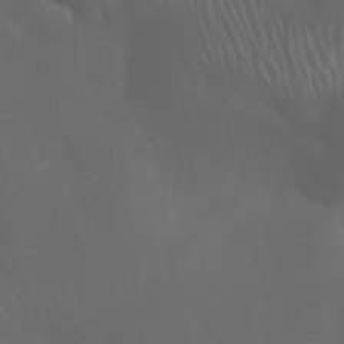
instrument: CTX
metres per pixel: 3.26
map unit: Nhu
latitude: 28.1955
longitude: -66.7057
